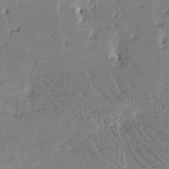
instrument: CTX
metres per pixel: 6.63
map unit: Htu
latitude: -1.7100
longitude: 175.7855
